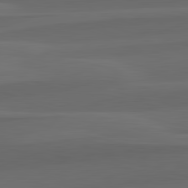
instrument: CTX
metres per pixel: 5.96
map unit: lApd
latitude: 82.5356
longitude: 136.2550
